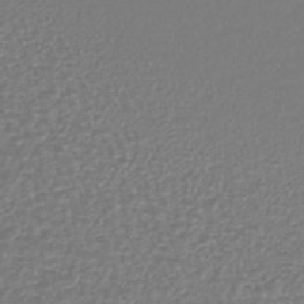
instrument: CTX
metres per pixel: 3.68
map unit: lHb
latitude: -42.2550
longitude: 71.8800
